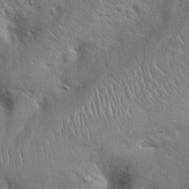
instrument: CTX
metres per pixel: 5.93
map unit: Hto
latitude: 20.7624
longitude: -49.6883
